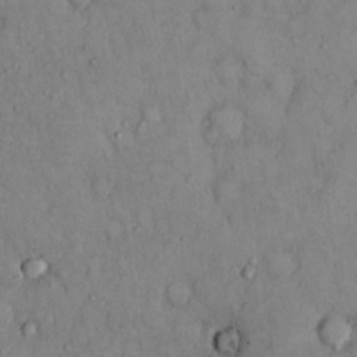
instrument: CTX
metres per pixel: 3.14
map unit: Hto
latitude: 11.6694
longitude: -60.1766
